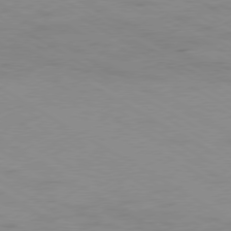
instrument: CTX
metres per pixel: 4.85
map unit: Ap
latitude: -77.0297
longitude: -75.2537
